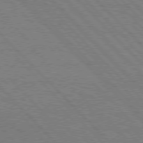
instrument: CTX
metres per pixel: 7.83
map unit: Hpe
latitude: 76.7057
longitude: -161.6883
